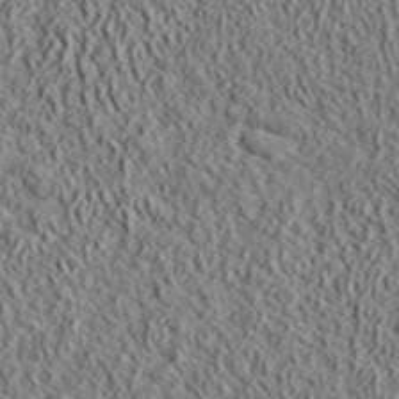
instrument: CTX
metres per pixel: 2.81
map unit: lHvf
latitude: 42.6302
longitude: -89.3860
